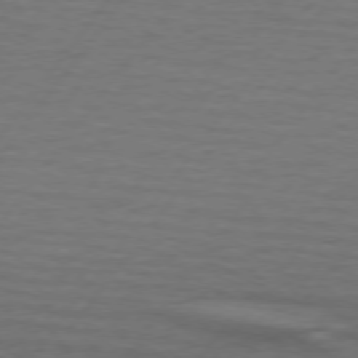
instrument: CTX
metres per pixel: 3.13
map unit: lApd
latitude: 74.4223
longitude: -78.3468
